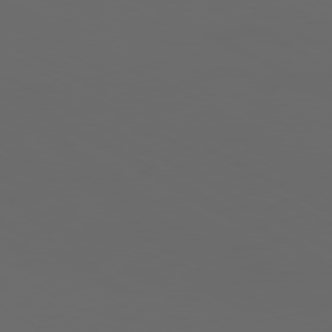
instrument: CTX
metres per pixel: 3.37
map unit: Ap
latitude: -79.9367
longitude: -73.4994
